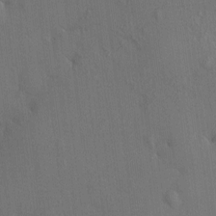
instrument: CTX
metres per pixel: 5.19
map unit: HNhu
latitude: 6.7057
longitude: 15.2943
